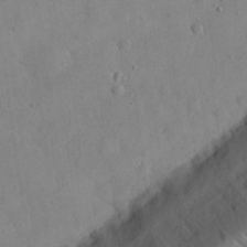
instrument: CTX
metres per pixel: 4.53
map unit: eHh
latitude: 25.0647
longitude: -66.9324
